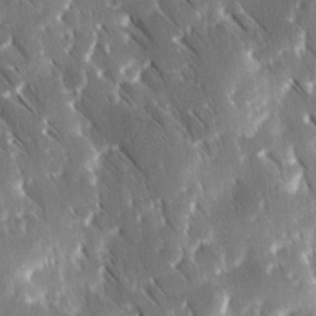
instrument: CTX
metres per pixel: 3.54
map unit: Ave
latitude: 8.9892
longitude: -104.5168
